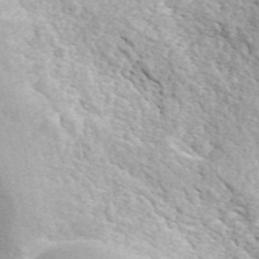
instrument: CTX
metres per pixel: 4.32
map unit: ANa
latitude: 43.8961
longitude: 45.3699
